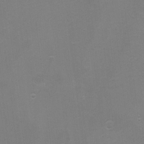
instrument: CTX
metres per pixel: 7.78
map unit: eHh
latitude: -5.4643
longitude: -78.8569
